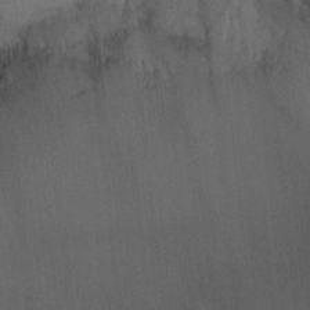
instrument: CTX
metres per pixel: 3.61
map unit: Ht
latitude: -1.5588
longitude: -17.3860
